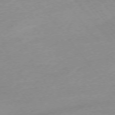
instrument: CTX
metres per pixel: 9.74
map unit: Hpe
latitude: -76.0472
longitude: -15.8773
